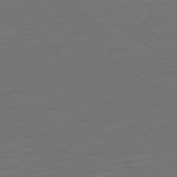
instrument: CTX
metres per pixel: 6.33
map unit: Ap
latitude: -79.7855
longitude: -54.8758
